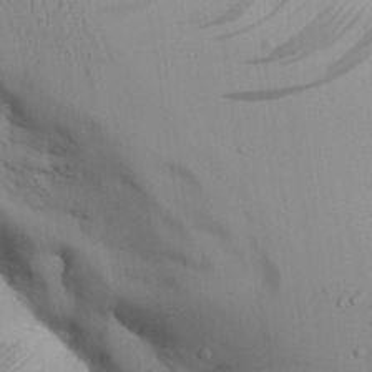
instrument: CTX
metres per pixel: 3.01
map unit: Aa
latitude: 26.4979
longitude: -132.1578
